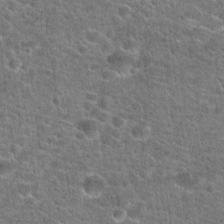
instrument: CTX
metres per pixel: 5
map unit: Hto
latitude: 20.8380
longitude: -44.0633
